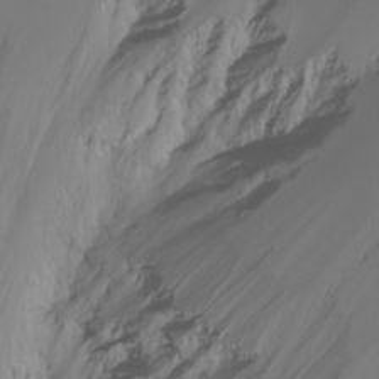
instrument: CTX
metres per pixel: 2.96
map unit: Ht
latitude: -15.0298
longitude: -56.8946
